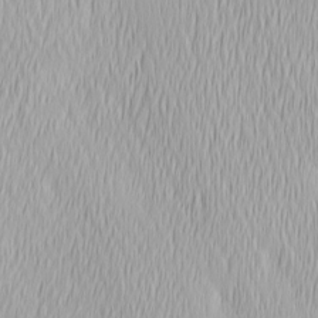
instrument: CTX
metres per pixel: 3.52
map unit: Ave
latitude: 2.6868
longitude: -113.6883
